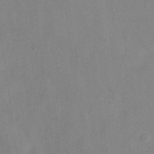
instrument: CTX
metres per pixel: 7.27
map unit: Nve
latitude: -23.0865
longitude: 107.0298
